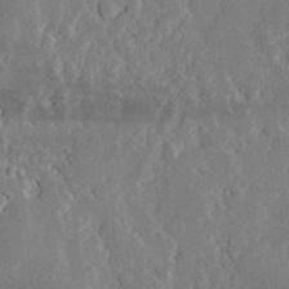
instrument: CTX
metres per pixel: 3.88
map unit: lHvf
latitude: 33.0836
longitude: -91.0836
